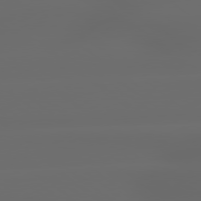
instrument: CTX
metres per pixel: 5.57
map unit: lApd
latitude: 79.2348
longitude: -135.7260
